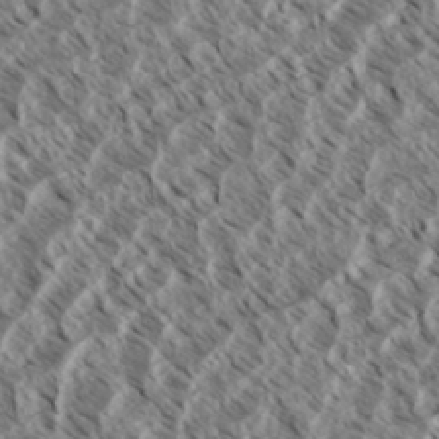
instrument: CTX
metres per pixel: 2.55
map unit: eHh
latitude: 34.7246
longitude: -139.4426
